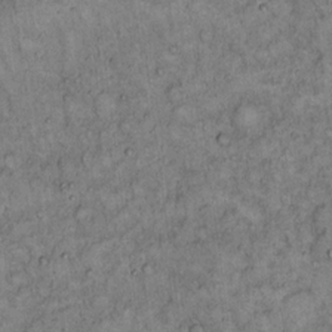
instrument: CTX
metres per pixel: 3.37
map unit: Hto
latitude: 14.1578
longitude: -57.5560
